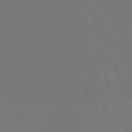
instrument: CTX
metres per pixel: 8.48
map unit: lHb
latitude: -50.1795
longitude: 71.7667
